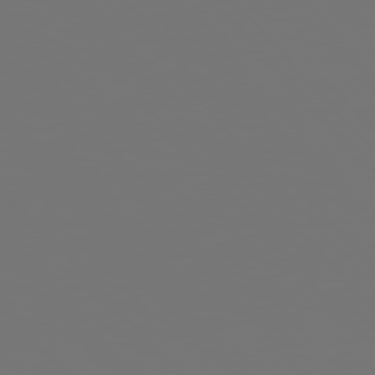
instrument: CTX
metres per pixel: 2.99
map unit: Hpe
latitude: 76.1955
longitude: -135.8394
